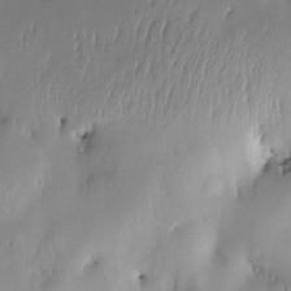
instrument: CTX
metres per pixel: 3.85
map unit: eHh
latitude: -22.5763
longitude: 15.9367
